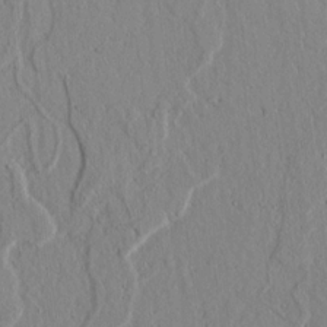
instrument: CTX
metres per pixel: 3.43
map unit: lAvf
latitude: 7.3482
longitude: 168.9730
